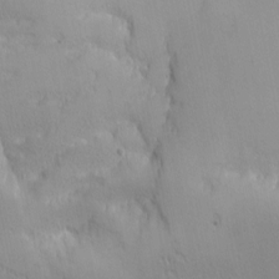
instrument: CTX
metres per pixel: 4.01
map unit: eHh
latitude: -2.8974
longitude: -81.2159
